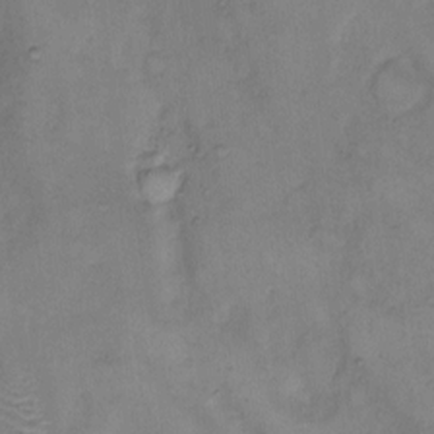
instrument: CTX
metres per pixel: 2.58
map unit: eHh
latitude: 8.7246
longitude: -62.7813
